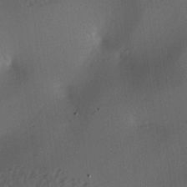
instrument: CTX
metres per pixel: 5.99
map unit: lAa
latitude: -7.7100
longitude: -124.7246
